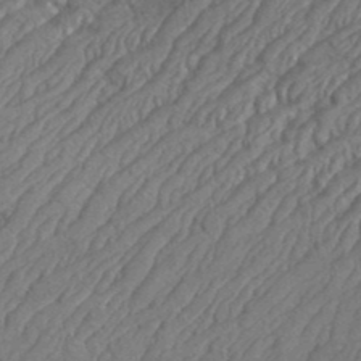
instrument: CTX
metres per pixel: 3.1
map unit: eHh
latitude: 36.9892
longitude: -137.4994
